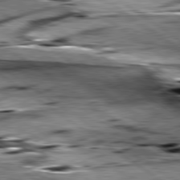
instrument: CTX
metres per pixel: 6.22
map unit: lApd
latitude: 79.5938
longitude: -48.8380
